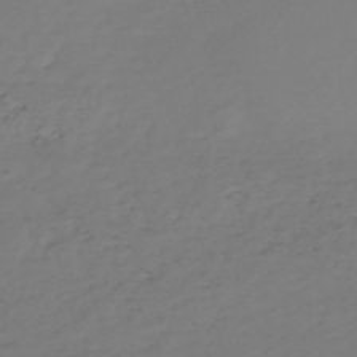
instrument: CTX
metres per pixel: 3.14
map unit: eHh
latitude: -54.8786
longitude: -91.7450
